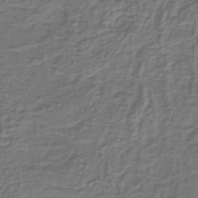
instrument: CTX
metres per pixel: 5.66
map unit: lHb
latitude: -39.5210
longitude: 58.8407
